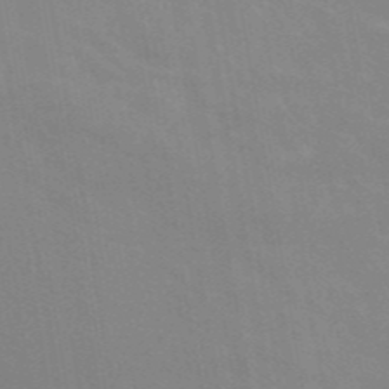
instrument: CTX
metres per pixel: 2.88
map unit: ANa
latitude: 43.8961
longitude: 28.1417
